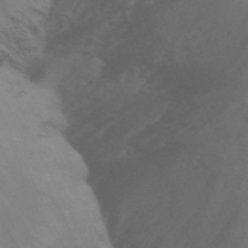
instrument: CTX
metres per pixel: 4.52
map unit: Nhu
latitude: -14.2362
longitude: -55.7638
